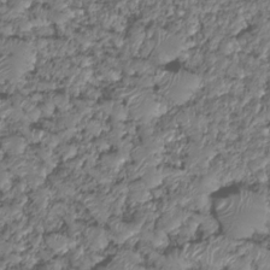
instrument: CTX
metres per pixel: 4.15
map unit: HNhu
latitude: -24.9919
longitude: 50.7652
